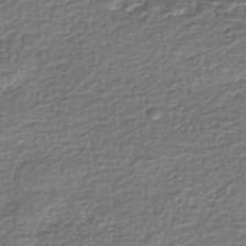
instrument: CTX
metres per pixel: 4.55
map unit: Nhe
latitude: -46.4629
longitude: -173.0647
